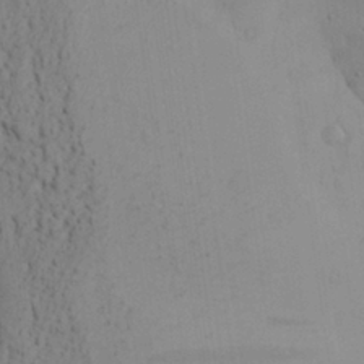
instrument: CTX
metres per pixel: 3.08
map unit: Aa
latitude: 27.9906
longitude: -132.4034
